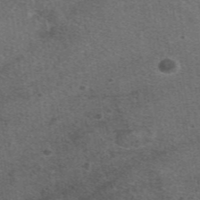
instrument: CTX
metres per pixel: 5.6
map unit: eAb
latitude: 48.2900
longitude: 115.4076
